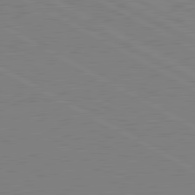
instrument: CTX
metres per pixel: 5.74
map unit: lApd
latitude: 81.0269
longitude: 151.6722
